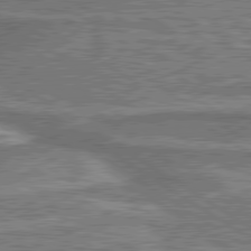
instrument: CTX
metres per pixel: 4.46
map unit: lApd
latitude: 79.9906
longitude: 174.9919
